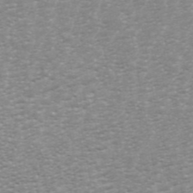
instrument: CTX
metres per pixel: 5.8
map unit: ANa
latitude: 45.2537
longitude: 31.0108
